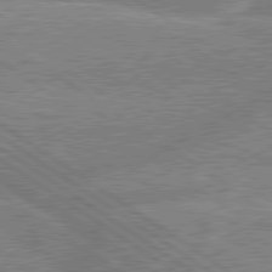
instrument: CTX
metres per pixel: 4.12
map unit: lApd
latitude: 79.5938
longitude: -157.5560
